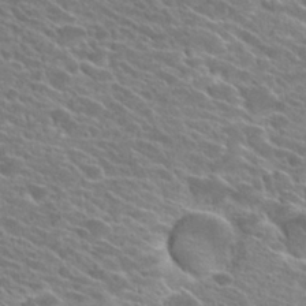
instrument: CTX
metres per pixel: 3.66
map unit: Hto
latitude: 25.3292
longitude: -41.3481
